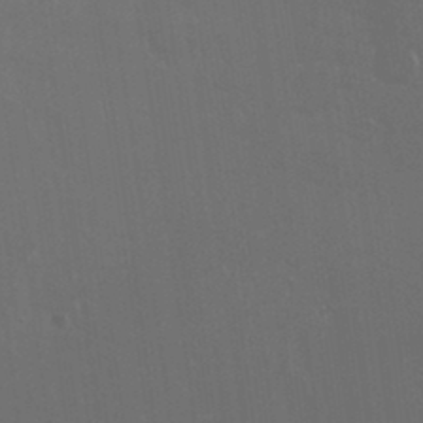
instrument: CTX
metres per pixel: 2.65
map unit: HNhu
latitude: -0.3873
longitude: 1.7856
